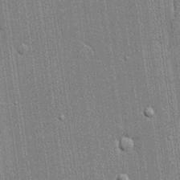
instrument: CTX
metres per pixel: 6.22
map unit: lHvf
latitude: 19.0458
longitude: 142.8030
